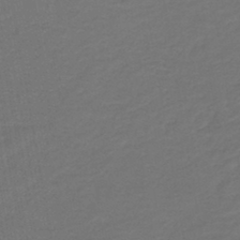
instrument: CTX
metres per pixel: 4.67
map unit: HNb
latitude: -43.2753
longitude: 51.9556
